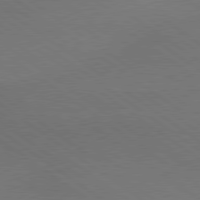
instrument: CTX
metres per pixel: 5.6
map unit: lApd
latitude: 79.5938
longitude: -177.3481
